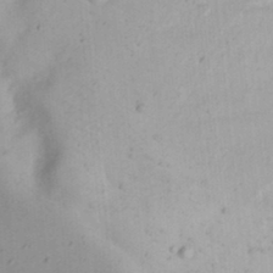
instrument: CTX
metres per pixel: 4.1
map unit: Nhu
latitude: 21.8395
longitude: -70.5546
